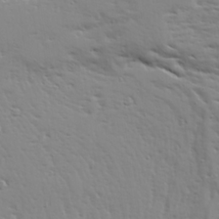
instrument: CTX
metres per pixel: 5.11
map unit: Ave
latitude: 22.8758
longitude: -132.0444
